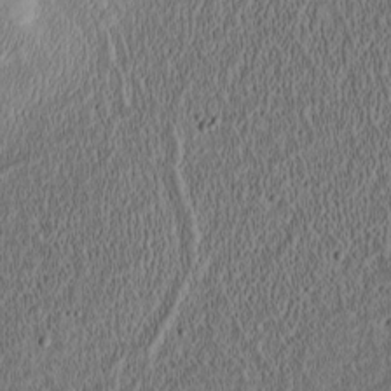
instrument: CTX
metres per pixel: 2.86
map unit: Htu
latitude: -2.3873
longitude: 167.3321
